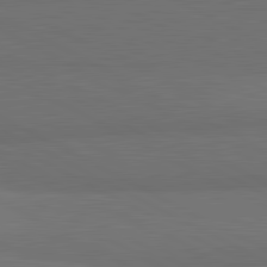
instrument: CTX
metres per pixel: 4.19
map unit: lApd
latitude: 81.8772
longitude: 159.4076
